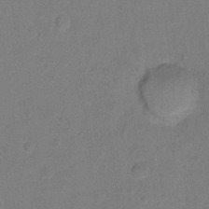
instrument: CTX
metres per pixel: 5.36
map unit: Hto
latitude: -6.1417
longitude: -35.5938
